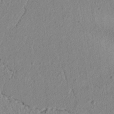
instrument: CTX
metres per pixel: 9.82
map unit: lAvf
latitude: 6.7624
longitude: 165.7667
